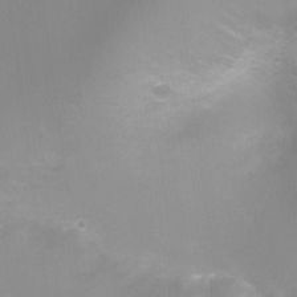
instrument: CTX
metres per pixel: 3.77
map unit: Ht
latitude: -8.3495
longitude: -24.1955
